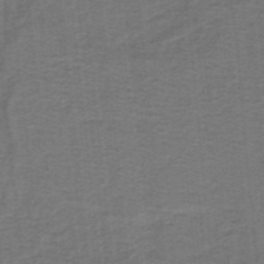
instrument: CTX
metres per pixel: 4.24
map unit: lHb
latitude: -41.1431
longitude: 54.4818
